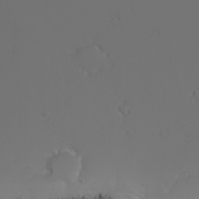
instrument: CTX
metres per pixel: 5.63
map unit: Nhu
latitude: -3.2375
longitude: -70.9136
